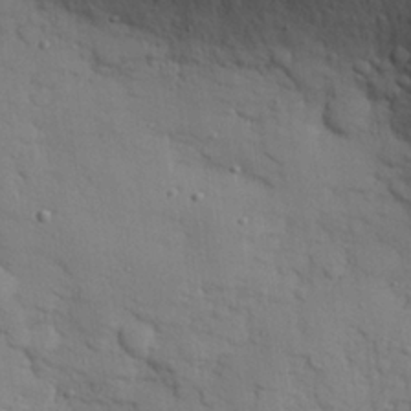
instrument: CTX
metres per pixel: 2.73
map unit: eHh
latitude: 26.3089
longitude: -75.3671
